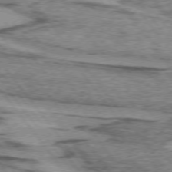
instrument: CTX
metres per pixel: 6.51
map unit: lApd
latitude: 74.0633
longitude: -76.5356
